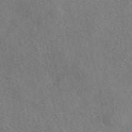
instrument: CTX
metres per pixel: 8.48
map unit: eAb
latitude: 49.9717
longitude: 116.9163
